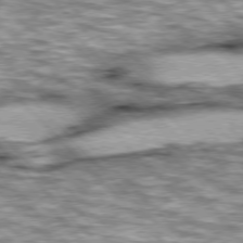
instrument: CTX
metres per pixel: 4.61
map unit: lApd
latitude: 76.5734
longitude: -50.4790
